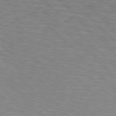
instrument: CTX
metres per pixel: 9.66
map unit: Hpe
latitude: 76.5734
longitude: -156.7246
